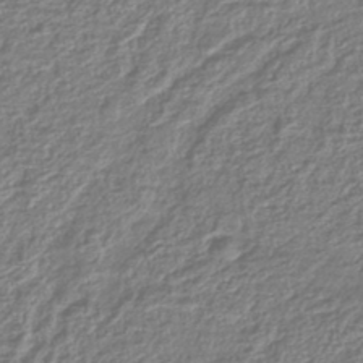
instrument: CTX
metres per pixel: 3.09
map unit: lHb
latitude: -43.5399
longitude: 69.0108
